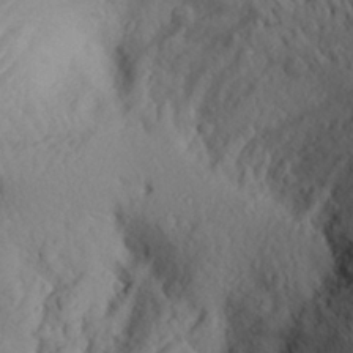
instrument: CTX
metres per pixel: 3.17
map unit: Aa
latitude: 25.5182
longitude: -147.7261
